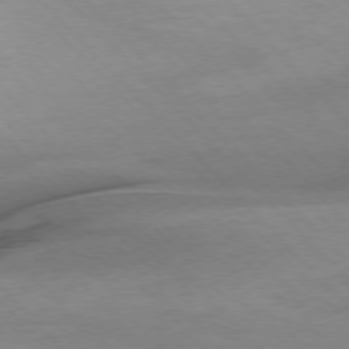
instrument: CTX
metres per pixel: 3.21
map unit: Ap
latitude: -77.1431
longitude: -87.6883
